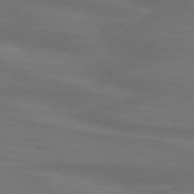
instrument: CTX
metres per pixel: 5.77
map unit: lApd
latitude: 74.6491
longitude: -79.8773
